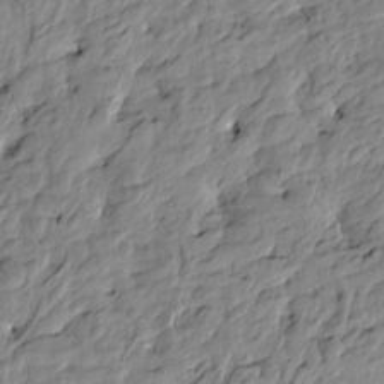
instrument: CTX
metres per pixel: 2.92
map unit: Htu
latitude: -3.6532
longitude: 178.6896
